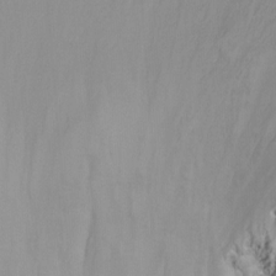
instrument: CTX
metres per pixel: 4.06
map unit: Ht
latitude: -14.5196
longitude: -51.2159
